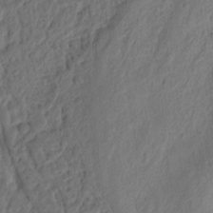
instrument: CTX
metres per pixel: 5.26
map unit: Ht
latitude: 11.8583
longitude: -75.2537
